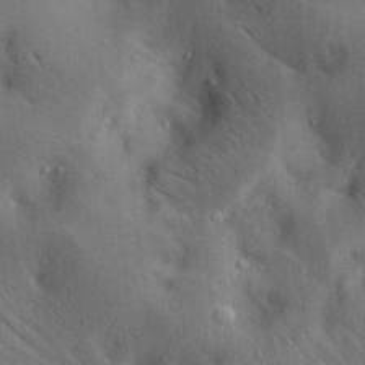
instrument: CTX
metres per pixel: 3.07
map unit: lAa
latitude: 20.9136
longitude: -138.5924
